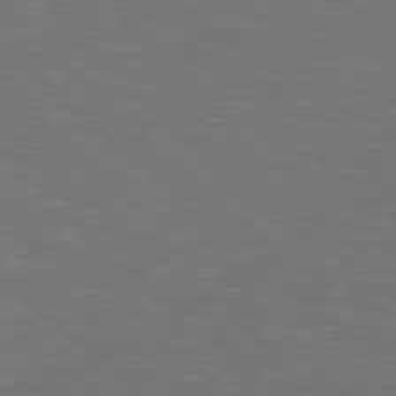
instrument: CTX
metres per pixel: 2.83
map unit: lApd
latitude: 78.9325
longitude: -177.5749
